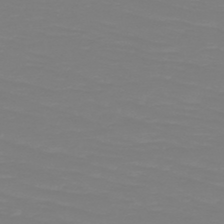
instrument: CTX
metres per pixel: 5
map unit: HNb
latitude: -49.3510
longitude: -50.7624
